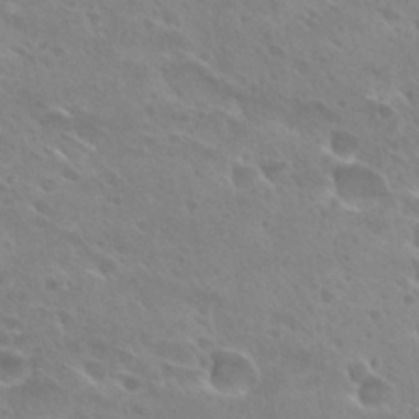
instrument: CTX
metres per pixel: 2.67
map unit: Hto
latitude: 27.8583
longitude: -39.9528
